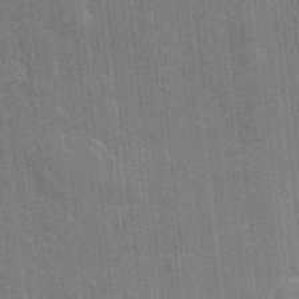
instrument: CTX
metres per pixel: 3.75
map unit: eHh
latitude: 5.8583
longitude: -74.4034
